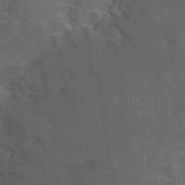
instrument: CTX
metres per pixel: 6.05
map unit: Hto
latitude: 20.7058
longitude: -40.2333
